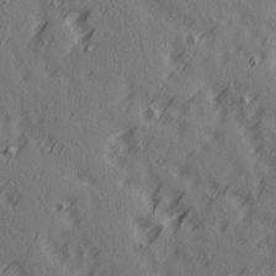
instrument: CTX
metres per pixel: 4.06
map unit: Ave
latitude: 14.3468
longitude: -105.9717
